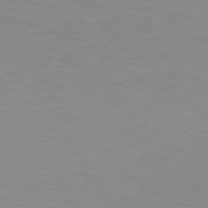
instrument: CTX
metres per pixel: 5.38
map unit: Hpe
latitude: 77.6316
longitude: -161.8394
